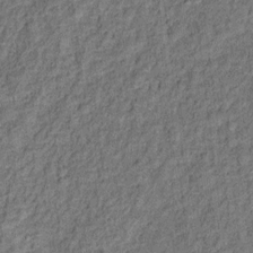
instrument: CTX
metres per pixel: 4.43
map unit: Ht
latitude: 10.0255
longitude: -39.6127
